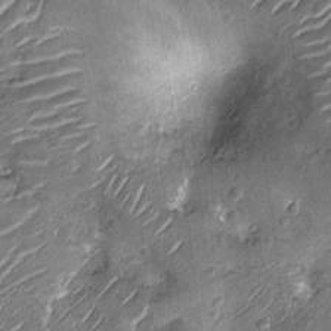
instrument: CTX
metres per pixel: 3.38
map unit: Nhu
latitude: -12.4629
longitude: -21.8583
